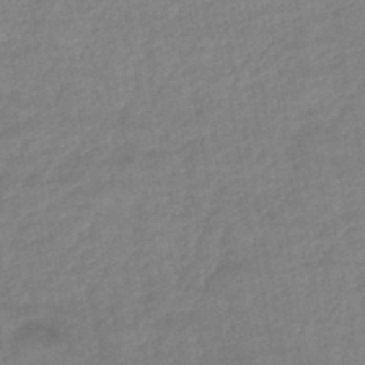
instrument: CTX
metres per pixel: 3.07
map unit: lHb
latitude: -45.8800
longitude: 73.2943
